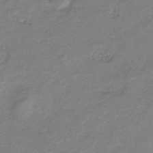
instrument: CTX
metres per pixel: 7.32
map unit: HNb
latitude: -35.5588
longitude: 52.3684
